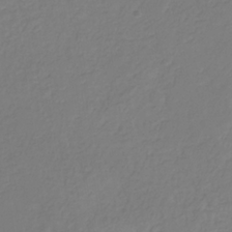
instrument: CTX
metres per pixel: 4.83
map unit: eHb
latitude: -30.2550
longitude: 63.5210
